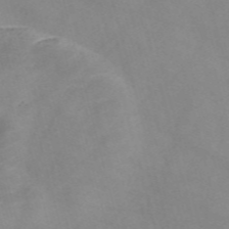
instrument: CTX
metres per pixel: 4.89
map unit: Nve
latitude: -57.6533
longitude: 59.6154
